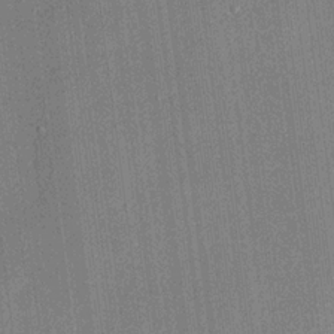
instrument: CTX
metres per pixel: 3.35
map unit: lHvf
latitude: 21.8584
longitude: 141.6722
